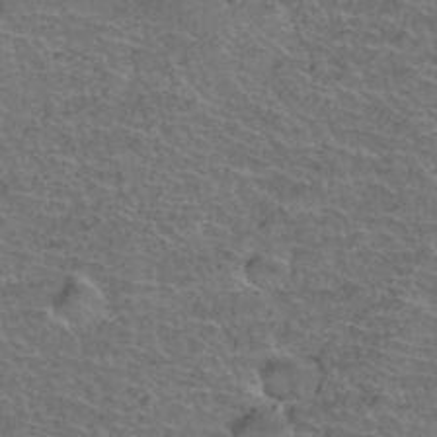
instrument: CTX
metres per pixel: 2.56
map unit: Hto
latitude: 37.3482
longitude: -43.8583
